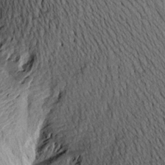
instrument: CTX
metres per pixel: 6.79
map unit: Aa
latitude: 17.5560
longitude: -145.1025
